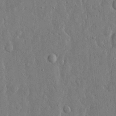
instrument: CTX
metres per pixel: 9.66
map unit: eHh
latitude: 14.9514
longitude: -68.4412
